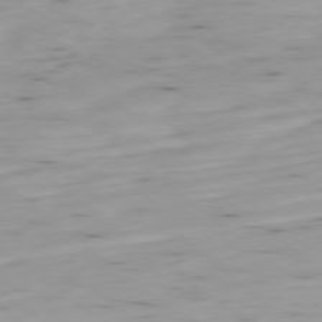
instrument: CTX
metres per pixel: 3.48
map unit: Ap
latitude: -78.9919
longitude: -92.5734
